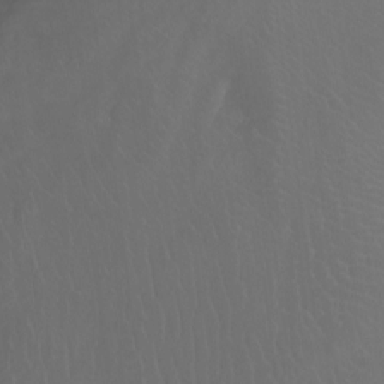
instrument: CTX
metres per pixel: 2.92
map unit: Nhu
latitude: -13.0298
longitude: -63.2537
